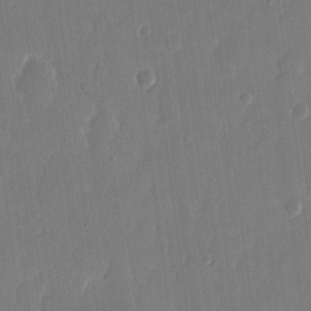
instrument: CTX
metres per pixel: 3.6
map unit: eHh
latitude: 13.8772
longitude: -71.0458
